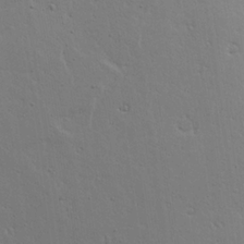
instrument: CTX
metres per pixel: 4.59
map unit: Aa
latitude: 18.3089
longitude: -126.1200
